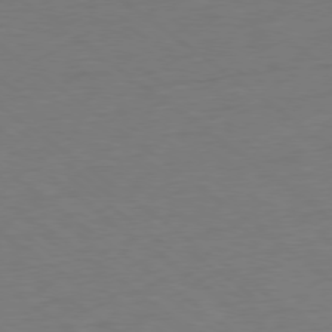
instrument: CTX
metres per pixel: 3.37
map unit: Ap
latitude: -78.8219
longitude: -77.5371
